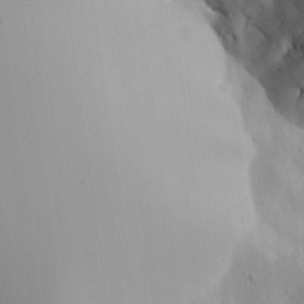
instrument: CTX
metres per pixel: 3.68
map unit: Aa
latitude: 23.9528
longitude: -127.4049
